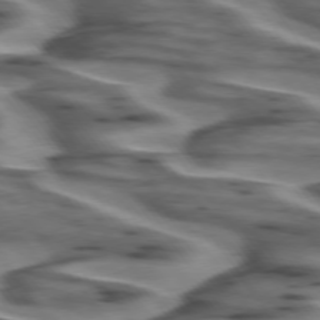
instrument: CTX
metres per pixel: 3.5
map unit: lApd
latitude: 74.7057
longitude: -58.2900
